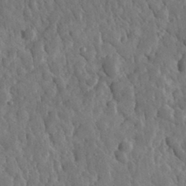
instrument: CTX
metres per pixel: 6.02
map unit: lHvf
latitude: 34.9702
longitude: -87.2159
